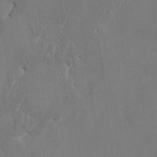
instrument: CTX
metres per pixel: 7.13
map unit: HNhu
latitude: 3.5560
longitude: -6.8569
